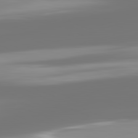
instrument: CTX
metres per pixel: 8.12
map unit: lApd
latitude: 81.9717
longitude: -166.7624
